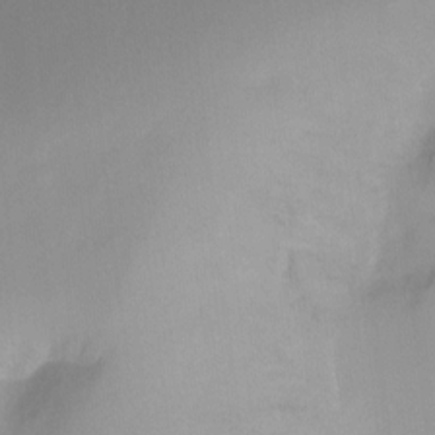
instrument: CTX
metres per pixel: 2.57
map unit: Ht
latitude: -6.6140
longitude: -29.2915
